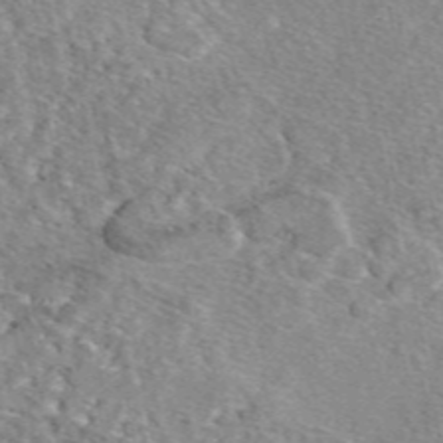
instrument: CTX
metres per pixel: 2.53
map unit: eAb
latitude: 49.1403
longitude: 110.3873
